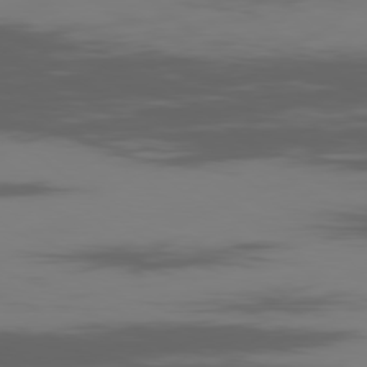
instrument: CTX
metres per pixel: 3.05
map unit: Ap
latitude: -80.0283
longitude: -54.1389
